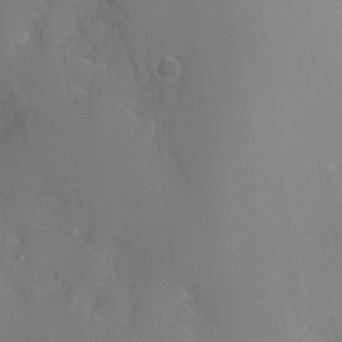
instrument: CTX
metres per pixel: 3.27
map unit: Nhu
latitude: 7.3482
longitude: -19.9906
